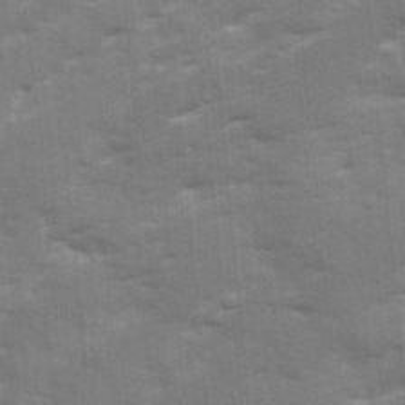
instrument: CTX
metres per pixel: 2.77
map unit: Ave
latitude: 12.8002
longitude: -102.6301
